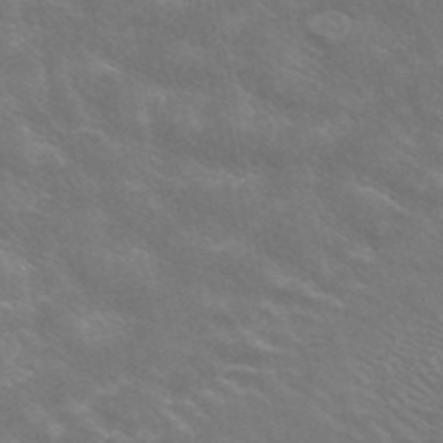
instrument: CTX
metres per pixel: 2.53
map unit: ANa
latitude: 43.0459
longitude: 14.2173
